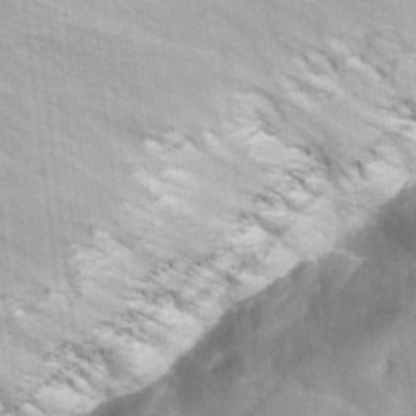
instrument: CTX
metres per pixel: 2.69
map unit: Hto
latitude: 39.0458
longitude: -41.9906
